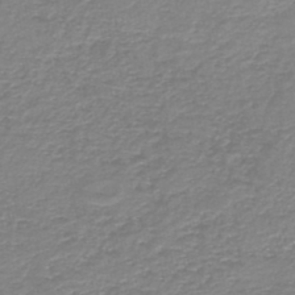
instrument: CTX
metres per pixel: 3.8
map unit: HNb
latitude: -46.3684
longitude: 52.1039
